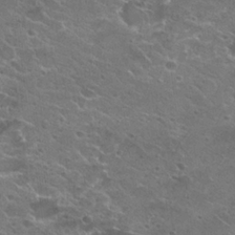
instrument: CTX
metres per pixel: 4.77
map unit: Hto
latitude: 23.2159
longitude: -41.6693
